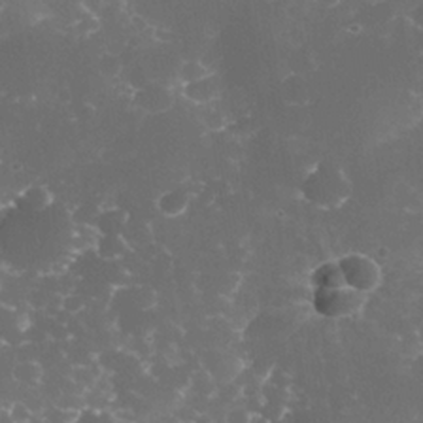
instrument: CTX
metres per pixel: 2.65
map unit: Nhe
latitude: -35.0108
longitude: -145.2537
